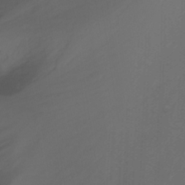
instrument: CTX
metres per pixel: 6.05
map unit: Nhu
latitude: -12.4818
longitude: -66.5545
